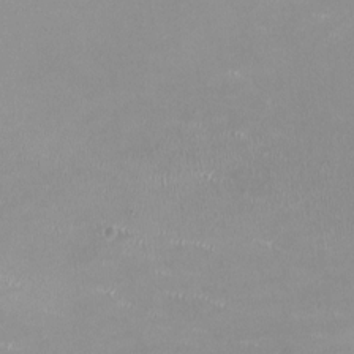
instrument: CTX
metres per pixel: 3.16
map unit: HNhu
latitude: -0.0094
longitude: -2.7813
